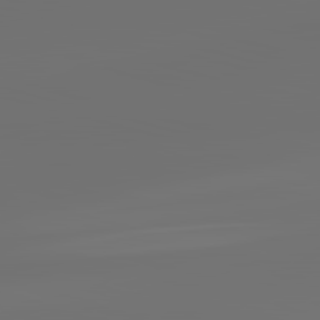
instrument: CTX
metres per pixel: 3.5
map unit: lApd
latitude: 83.5182
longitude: -131.6505
